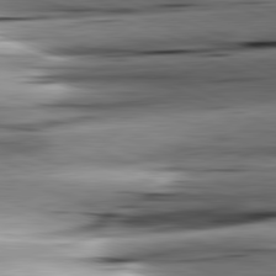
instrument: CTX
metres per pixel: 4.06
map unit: lApd
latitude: 81.6694
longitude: -151.0647
